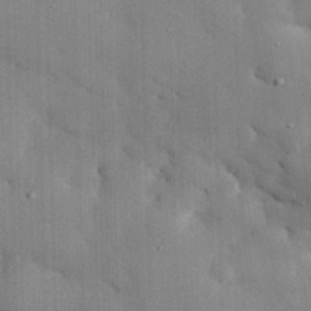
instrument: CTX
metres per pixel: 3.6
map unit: eHh
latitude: 29.2537
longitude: -80.0822
